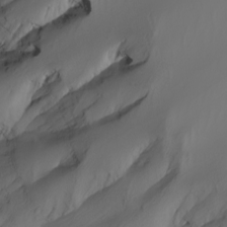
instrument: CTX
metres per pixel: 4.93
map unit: Nhu
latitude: -5.8611
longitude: -94.7058
